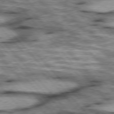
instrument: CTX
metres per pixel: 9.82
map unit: lApd
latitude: 76.2144
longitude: -50.0255
